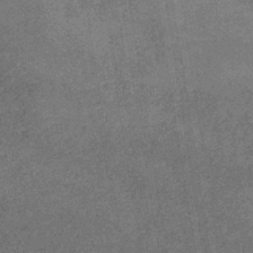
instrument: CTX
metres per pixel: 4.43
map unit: lHb
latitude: -40.1606
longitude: 75.8801
